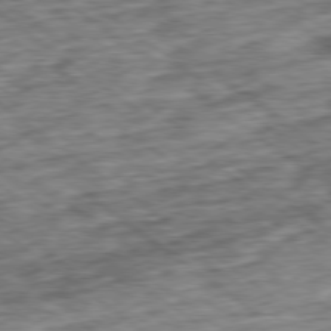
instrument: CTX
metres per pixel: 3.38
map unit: Ap
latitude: -79.4076
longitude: -76.4223
